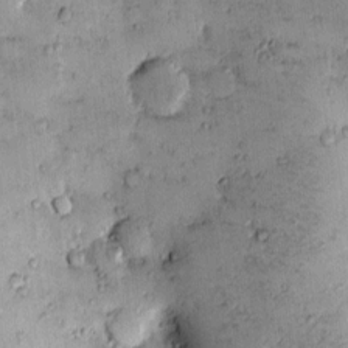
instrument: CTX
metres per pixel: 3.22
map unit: eHh
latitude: -0.0661
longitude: 18.9920
